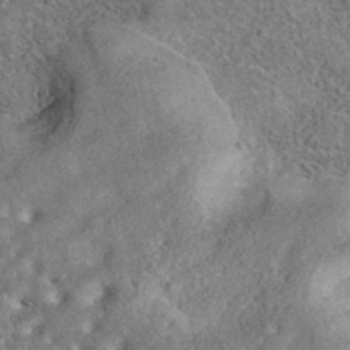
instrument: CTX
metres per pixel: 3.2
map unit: eAb
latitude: 36.9514
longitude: 113.0109
